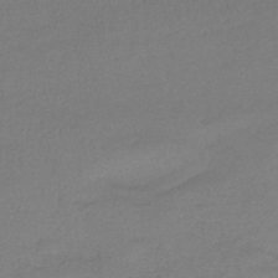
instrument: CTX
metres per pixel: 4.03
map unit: lHb
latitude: -42.4628
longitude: 59.1620
